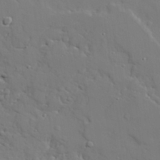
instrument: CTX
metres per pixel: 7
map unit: lAvf
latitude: 28.4412
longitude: -108.2333
